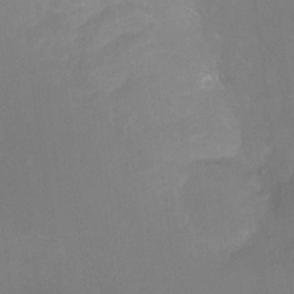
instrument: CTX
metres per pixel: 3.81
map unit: Hto
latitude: -11.2565
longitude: -40.1388
